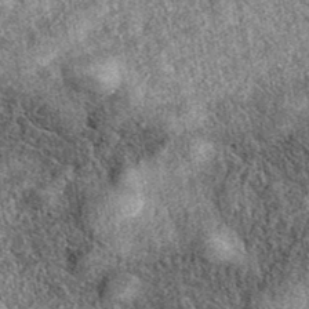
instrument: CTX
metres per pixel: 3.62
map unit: eAb
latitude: 38.6868
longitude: 108.5385
